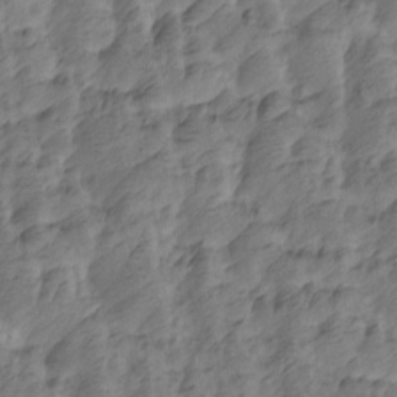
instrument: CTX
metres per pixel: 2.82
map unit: Htu
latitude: -5.0297
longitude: -176.9136
